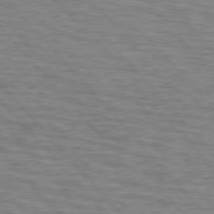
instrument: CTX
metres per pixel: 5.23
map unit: lApd
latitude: 76.2333
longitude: -77.1025
